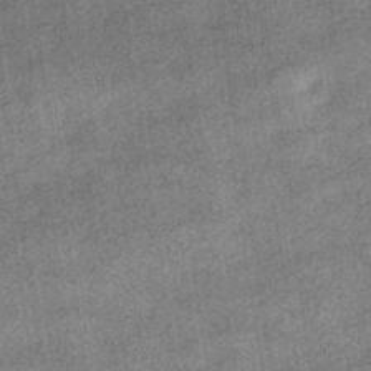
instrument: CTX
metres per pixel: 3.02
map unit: HNhu
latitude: -40.0094
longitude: 96.2740
